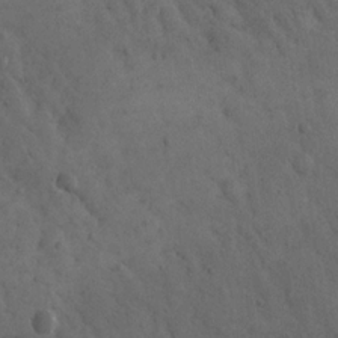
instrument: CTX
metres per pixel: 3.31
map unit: Nhu
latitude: 21.8206
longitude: -72.0255
